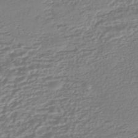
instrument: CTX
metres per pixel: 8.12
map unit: HNhu
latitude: -44.7085
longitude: 100.0094
